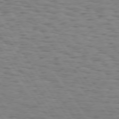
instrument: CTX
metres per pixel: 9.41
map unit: Hpe
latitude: 73.9717
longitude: -132.5546
